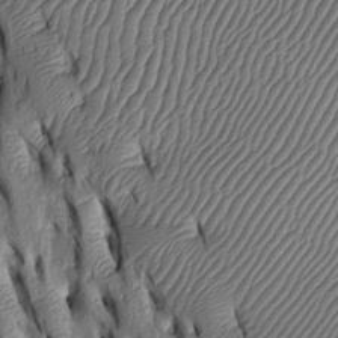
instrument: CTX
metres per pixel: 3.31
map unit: Htu
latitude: -3.4643
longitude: 151.1809
